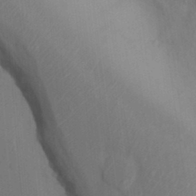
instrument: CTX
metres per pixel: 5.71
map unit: Nhu
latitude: 11.7828
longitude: -28.1389
